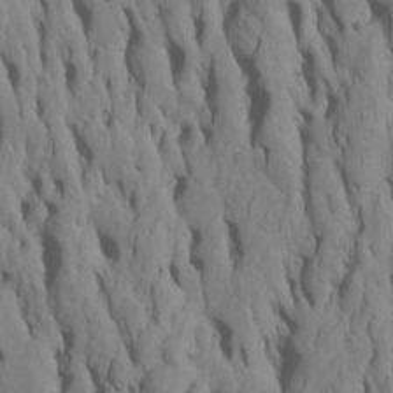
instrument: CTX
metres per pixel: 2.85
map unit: Htu
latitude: -7.1809
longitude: 144.8219
